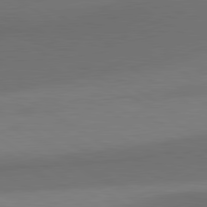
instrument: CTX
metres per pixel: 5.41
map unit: lApd
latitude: 80.8380
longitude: 160.7463
